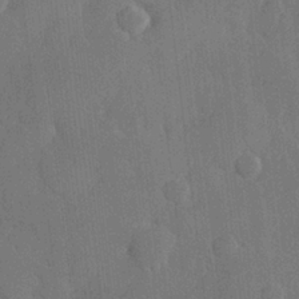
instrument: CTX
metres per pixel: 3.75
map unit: Hve
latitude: 25.8583
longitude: 149.0298
